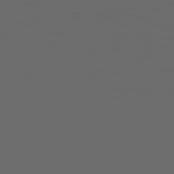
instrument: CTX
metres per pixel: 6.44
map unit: Hpe
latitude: 78.4790
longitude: 176.4440
